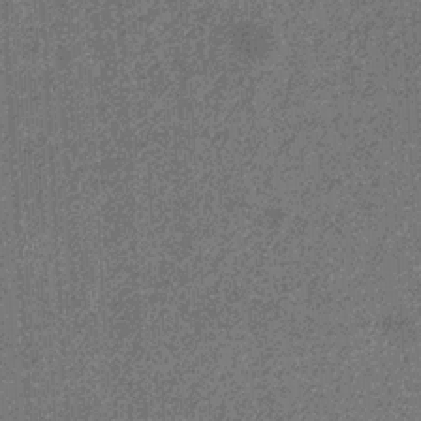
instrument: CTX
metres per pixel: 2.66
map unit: eHb
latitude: -31.9178
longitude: 69.4643
